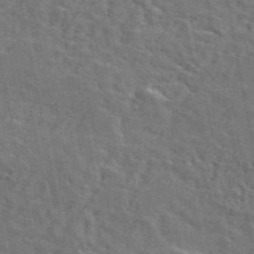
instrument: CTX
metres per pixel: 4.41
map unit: ANa
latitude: 49.8016
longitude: -81.9717
